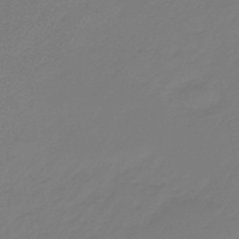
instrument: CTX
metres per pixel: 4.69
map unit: eHb
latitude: -46.5573
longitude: 84.6707
